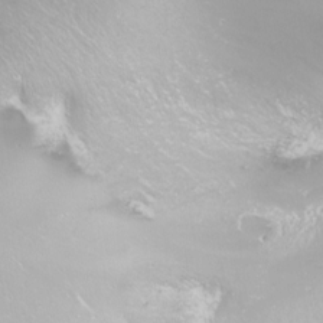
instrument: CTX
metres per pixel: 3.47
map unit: Nhu
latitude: -8.3873
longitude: -73.3671
